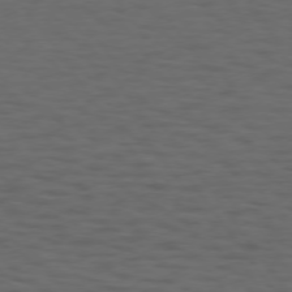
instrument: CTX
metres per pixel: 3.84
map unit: Hpe
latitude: 74.1956
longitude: -130.9136
